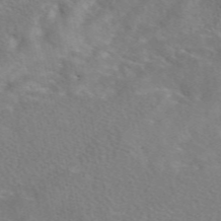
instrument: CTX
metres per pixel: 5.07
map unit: eAb
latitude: 48.8002
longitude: 117.8611
